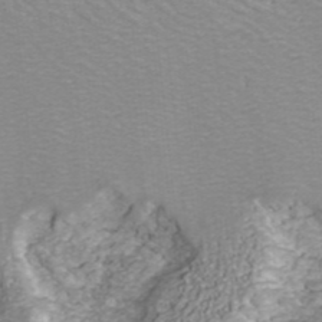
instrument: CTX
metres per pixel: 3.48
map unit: ANa
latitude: 41.4048
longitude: 32.4062
